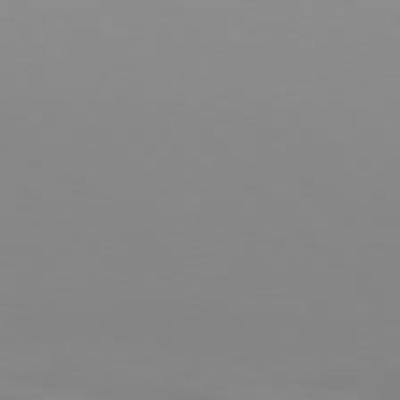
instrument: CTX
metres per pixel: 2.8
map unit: Hpe
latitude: 77.1970
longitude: -132.1200
